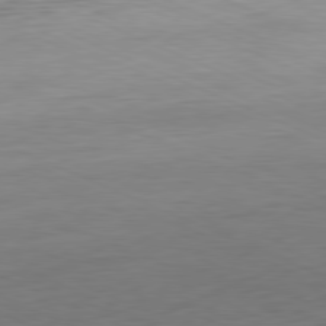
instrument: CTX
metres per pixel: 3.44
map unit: Ap
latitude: -81.3321
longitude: -59.0647
